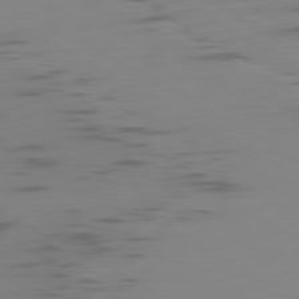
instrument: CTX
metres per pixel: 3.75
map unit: Ap
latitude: -79.8800
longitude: -63.2159
